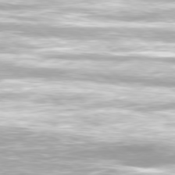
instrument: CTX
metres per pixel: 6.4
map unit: Ap
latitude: -79.5021
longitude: -66.6490
